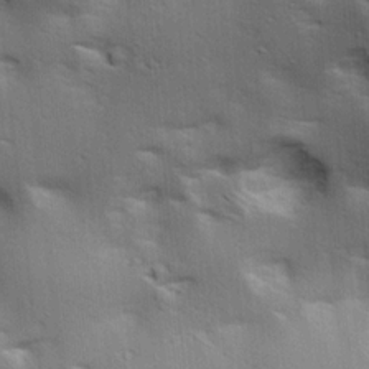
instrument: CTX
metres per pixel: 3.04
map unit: lAa
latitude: 18.4790
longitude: -138.2711
